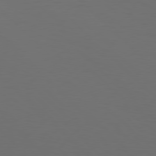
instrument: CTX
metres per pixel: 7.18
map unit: Hpe
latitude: 77.7827
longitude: -167.3292
